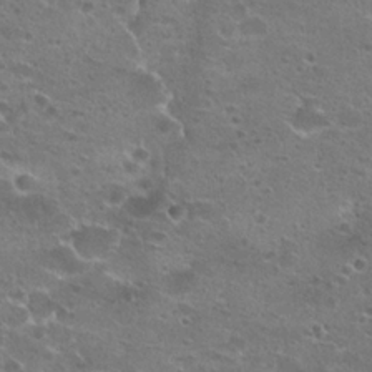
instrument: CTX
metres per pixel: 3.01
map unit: Hto
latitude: 22.2711
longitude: -41.5938
